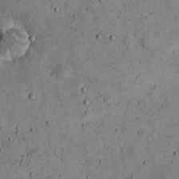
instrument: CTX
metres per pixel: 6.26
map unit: eHh
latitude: 21.7828
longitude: -65.2915
